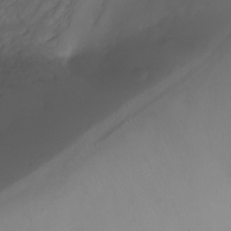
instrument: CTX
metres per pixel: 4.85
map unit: Ht
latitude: -7.8233
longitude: -20.2901
